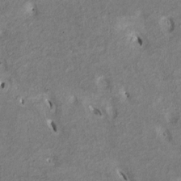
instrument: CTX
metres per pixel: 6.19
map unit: Htu
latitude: 2.5357
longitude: 148.1984
